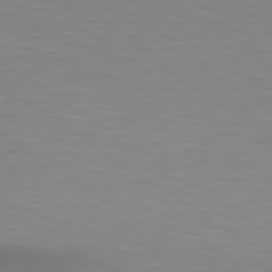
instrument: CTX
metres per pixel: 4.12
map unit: lApd
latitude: 80.1200
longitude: 121.4076
